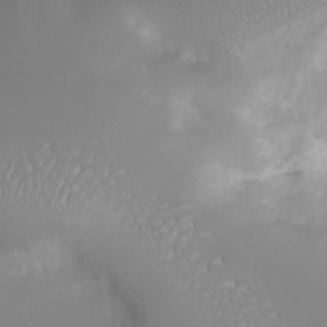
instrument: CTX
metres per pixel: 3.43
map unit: Nhu
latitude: -4.8030
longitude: -73.8017
